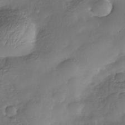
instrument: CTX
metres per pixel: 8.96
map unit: Nhe
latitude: -37.8233
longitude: -147.2348
